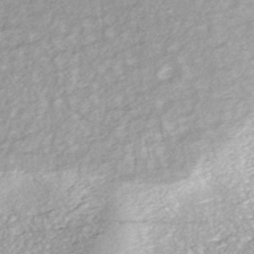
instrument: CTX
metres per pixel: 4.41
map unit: HNhu
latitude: -45.7478
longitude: 105.7855
